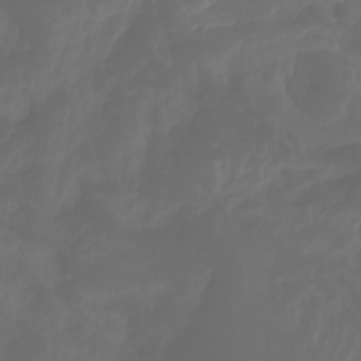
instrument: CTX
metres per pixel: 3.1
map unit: Aa
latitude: -7.6155
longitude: -79.5938
